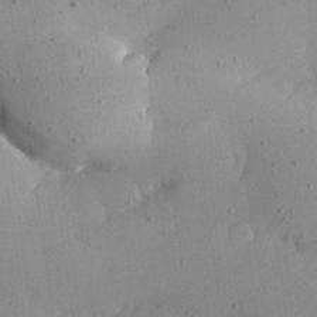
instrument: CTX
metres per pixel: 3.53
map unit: Hve
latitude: 26.3656
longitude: -92.1200
